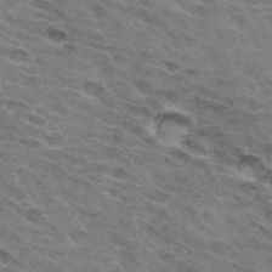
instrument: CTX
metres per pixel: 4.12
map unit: Hto
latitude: 31.9151
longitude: -45.4048
